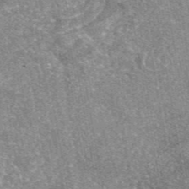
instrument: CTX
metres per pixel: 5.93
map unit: eAb
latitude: 46.9514
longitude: 107.4644
